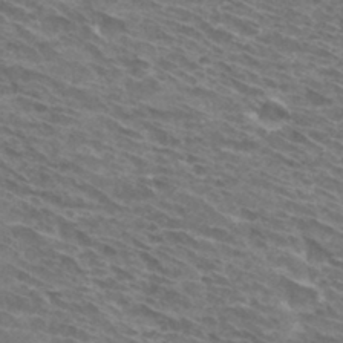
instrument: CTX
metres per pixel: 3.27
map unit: Hto
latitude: 32.4412
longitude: -42.9136
